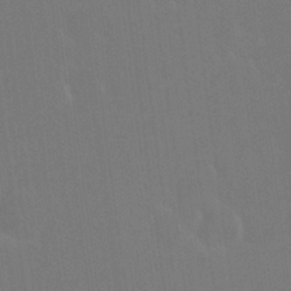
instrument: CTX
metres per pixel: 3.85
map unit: HNhu
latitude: 5.3104
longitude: 12.4629
